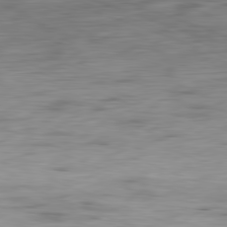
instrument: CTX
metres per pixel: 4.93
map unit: Ap
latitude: -81.7667
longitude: -78.6869
